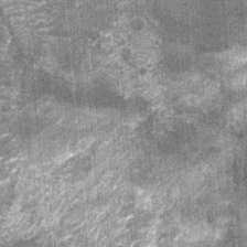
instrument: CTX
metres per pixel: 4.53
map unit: Nhu
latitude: -13.2754
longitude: -22.1389
